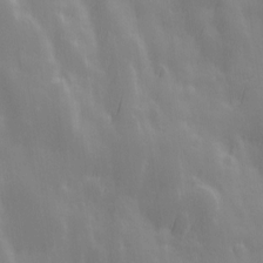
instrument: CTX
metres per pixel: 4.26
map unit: Ave
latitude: 13.4427
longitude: -104.4034
